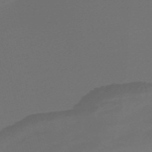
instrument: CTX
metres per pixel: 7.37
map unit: Nve
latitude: -58.4817
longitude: 65.9367
